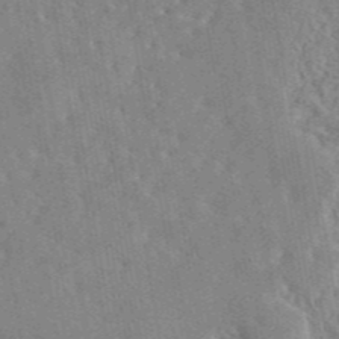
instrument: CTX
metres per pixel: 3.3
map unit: eAb
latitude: 45.0080
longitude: 117.0486
